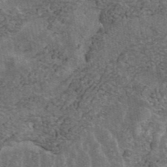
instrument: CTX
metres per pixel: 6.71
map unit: ANa
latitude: 42.8380
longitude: 16.3496
